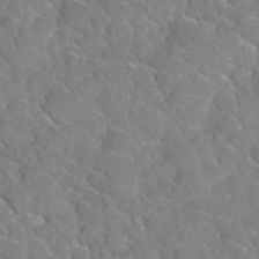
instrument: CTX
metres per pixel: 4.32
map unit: Hto
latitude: 35.3670
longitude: -48.6113
